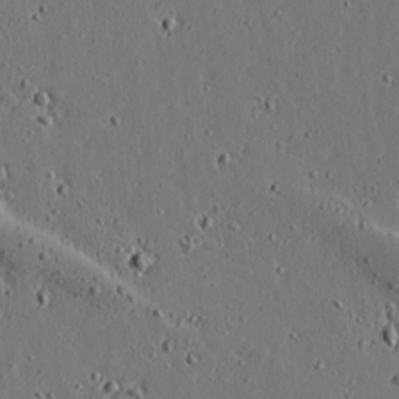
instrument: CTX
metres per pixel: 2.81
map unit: lAvf
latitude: 16.7435
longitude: -126.7435
